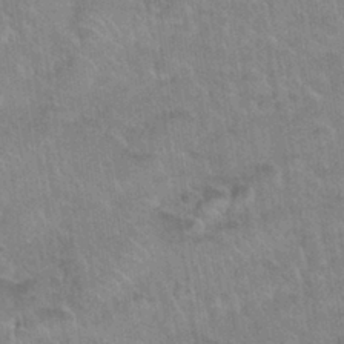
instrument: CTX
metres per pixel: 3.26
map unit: Nhu
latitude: 31.1970
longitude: -52.0633
